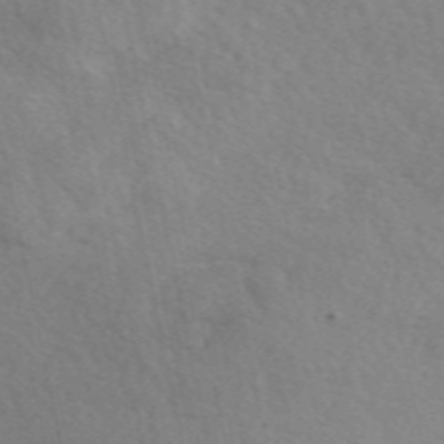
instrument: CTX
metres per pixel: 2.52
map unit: eAb
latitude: 50.5356
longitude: 117.2375
